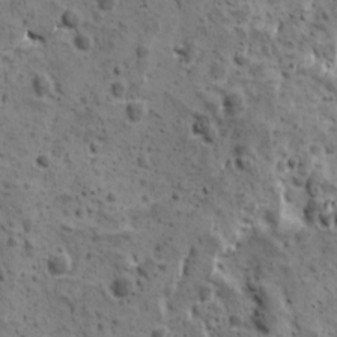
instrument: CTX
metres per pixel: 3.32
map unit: Ave
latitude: 10.6113
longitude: -105.0459
